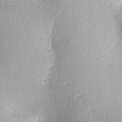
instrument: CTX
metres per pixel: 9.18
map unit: lAa
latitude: -5.3131
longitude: -121.4805
